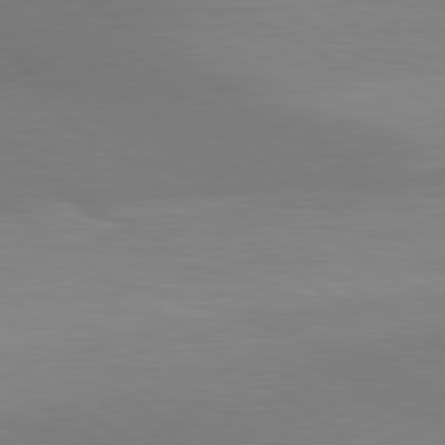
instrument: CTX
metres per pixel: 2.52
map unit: lApd
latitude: 80.2522
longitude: 125.1620
